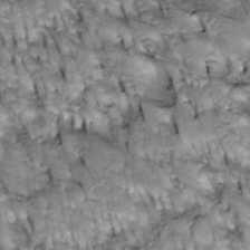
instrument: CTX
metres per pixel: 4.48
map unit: Htu
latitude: -3.4643
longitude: 150.3684
